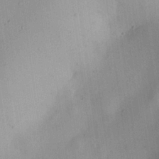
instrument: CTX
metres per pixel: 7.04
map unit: Nhu
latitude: 26.1578
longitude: -69.2726
